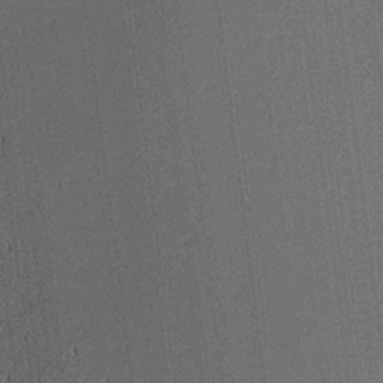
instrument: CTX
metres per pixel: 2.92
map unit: lAa
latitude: 11.6127
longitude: -108.9135
